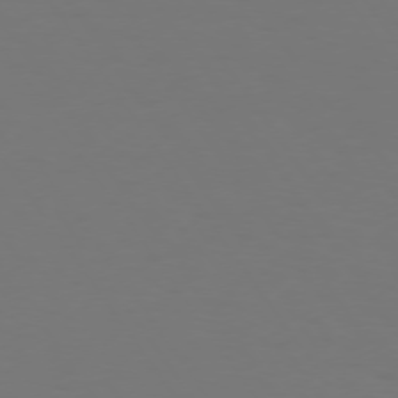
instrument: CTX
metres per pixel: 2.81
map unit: Hpe
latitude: 73.7072
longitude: -123.4048
